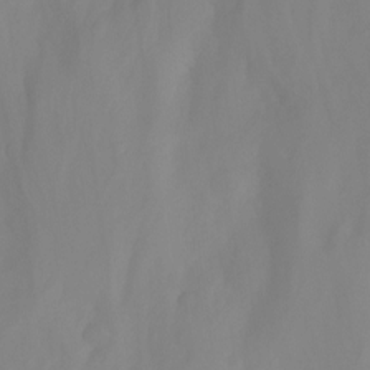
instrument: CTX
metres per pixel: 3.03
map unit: Aa
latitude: -13.1431
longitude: -58.9325
